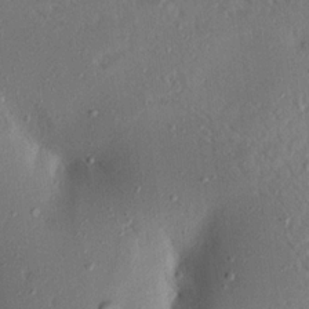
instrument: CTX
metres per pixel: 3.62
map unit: Aa
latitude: 18.0255
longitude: -148.4979
